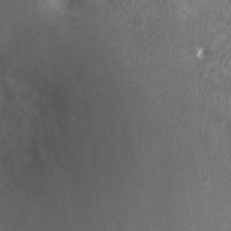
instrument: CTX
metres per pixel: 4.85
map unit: Ht
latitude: 2.0255
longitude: -19.8205
